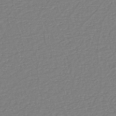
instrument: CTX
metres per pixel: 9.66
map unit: eHh
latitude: -42.7085
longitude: -32.9136
